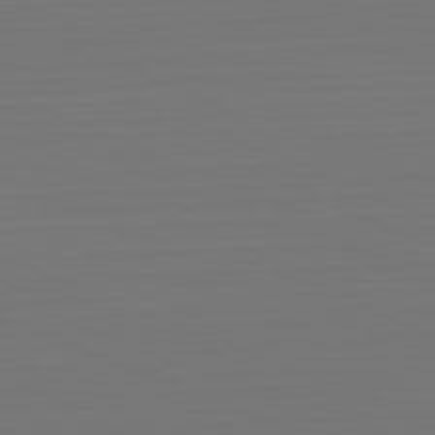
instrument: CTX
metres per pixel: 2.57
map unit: Hpe
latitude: -81.9178
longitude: 7.1998
